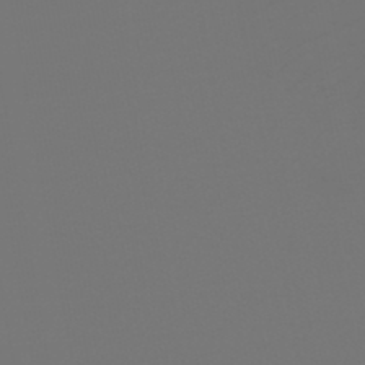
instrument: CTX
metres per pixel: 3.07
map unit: HNb
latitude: -47.5021
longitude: 55.8611
